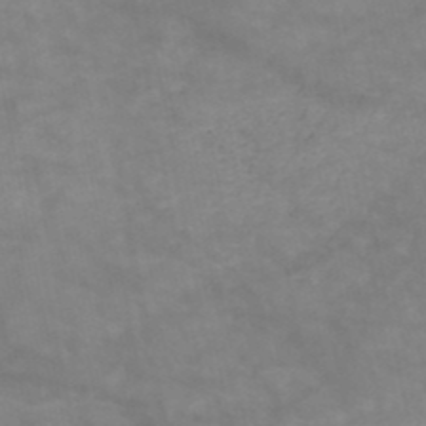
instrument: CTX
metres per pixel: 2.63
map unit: HNb
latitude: -49.4077
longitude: -38.8002
